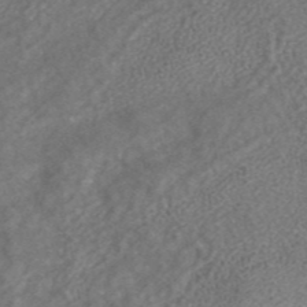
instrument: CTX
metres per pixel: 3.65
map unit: ANa
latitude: 43.6694
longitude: 25.6155
